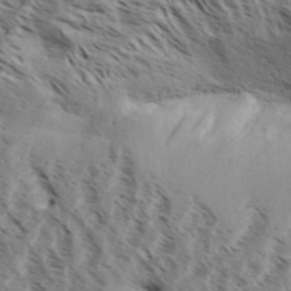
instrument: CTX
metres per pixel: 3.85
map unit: Aa
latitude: 32.1389
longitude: -139.2726
